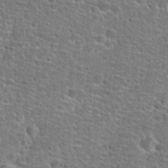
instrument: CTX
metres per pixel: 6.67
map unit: Hto
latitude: 25.7638
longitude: -49.1025
